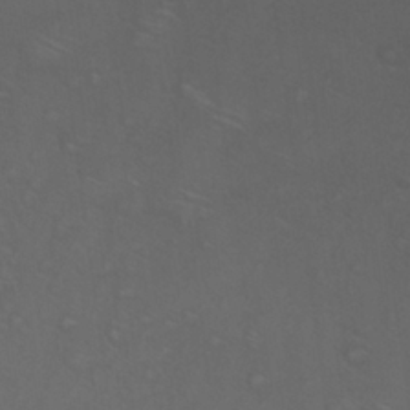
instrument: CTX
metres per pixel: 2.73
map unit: Nhu
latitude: 24.2144
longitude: -53.9717
